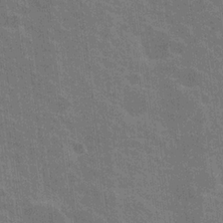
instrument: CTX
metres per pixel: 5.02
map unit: Nhu
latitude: 18.7246
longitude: -30.7058
